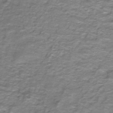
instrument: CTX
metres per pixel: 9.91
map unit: lHb
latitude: -42.4062
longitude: 55.8800
